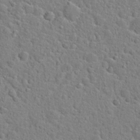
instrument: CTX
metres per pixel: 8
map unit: Hto
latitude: 22.8758
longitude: -46.2901
